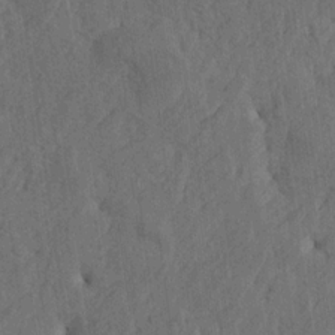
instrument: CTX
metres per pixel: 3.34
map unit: Htu
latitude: -5.2565
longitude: -177.4426
